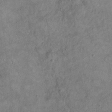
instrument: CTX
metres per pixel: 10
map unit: eHh
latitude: 20.8380
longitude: -60.2900
